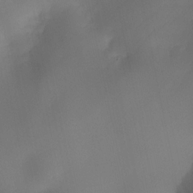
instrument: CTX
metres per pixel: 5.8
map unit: HNhu
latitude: 11.1592
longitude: 9.1053
